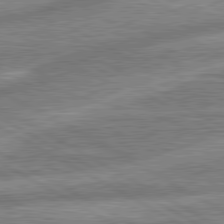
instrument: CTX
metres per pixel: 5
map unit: lApd
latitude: 80.9325
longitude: -165.4804
